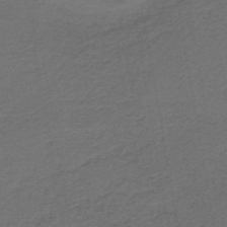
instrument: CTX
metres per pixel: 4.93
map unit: HNb
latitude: -43.9178
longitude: 49.8612
